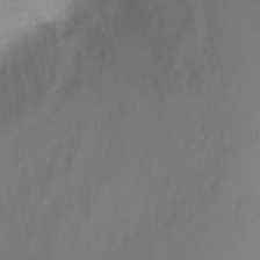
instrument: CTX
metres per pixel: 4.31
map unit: Ht
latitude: -0.1228
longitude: -18.1577
